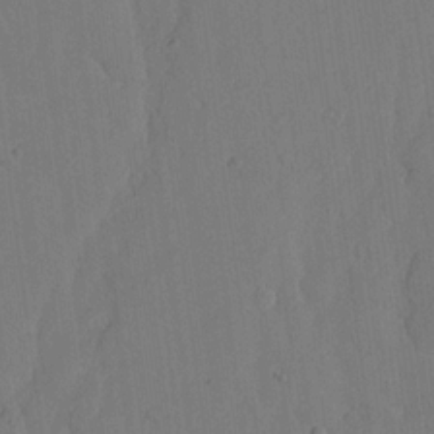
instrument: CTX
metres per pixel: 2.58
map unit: lHvf
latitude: 18.9702
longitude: -112.8191
